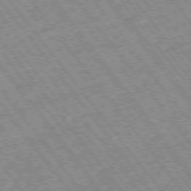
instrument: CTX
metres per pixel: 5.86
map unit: Hpe
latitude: -75.3510
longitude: -20.8002
